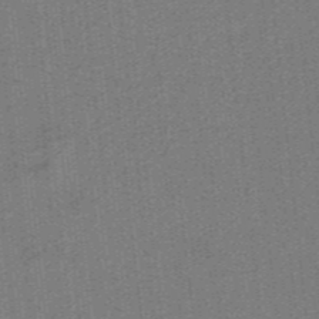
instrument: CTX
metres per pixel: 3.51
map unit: lHb
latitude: -39.6155
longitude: 54.3873
